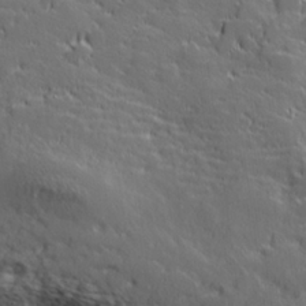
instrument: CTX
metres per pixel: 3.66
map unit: Hve
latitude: 27.5371
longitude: 144.0094
